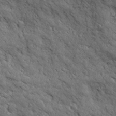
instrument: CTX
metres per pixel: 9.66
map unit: Ave
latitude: 19.2348
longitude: -134.4034
